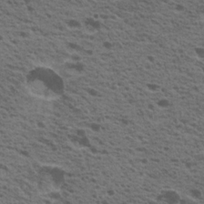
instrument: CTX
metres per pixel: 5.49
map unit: Nhu
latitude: 19.5560
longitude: -31.1781
